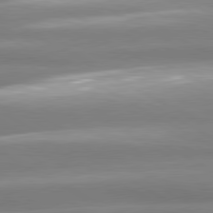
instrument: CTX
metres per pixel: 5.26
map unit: lApd
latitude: 80.5357
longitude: -135.3103
